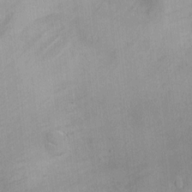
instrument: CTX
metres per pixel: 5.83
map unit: Ht
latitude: -2.7652
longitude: -14.5924
